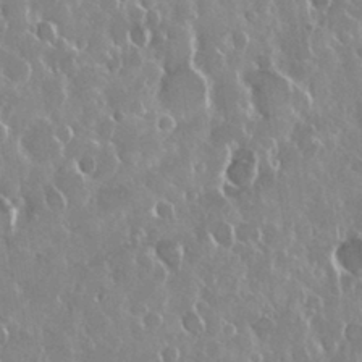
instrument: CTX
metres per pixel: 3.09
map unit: Nhu
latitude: 28.5923
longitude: -61.9906
